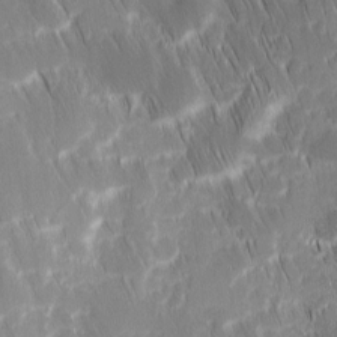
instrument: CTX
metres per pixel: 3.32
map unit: Ave
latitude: 9.0648
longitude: -105.0081
